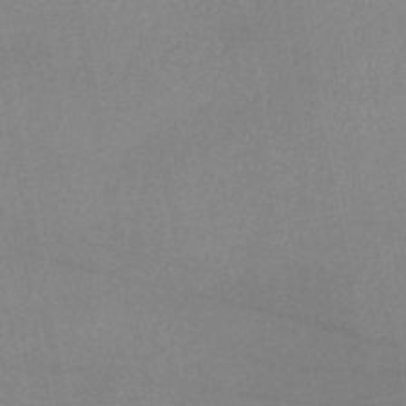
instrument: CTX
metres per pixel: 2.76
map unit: lHb
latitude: -41.3132
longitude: 73.9745
